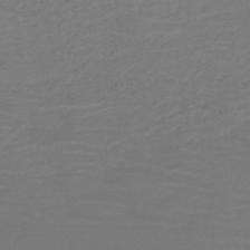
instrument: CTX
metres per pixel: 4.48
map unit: HNb
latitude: -46.0850
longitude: -44.1011
